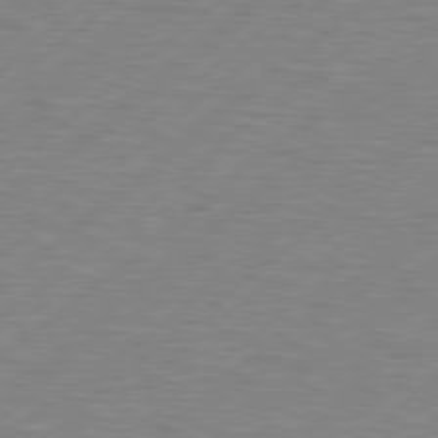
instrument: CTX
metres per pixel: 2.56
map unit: Hpe
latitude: 78.8947
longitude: -121.4238
